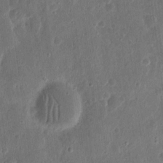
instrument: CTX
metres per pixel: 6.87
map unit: eHh
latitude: 11.8395
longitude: -73.5560
